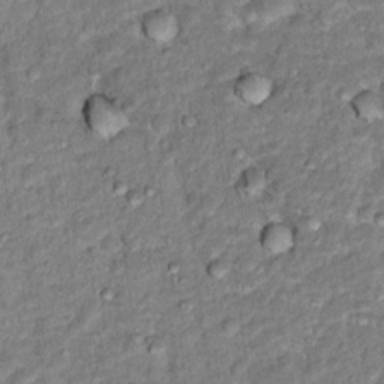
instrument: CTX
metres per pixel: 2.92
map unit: Hto
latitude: 15.3671
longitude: -38.4601
